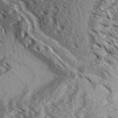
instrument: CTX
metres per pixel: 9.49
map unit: Aa
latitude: 32.8191
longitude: -137.7261
